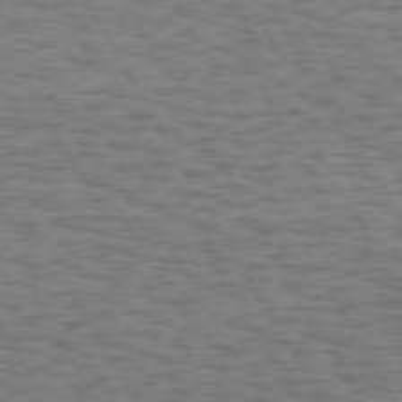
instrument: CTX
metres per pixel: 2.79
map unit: Hpe
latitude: 71.9906
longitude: -126.1956
